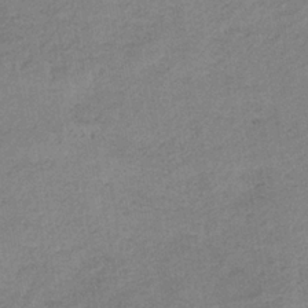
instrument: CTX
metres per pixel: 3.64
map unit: HNb
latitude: -33.5022
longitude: 62.3873
